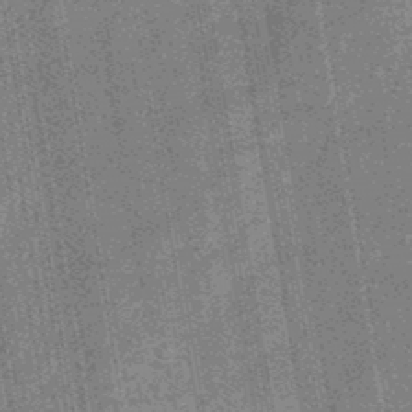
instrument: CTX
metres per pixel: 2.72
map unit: eHb
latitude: -46.1983
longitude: 87.0109
